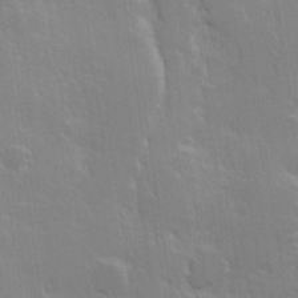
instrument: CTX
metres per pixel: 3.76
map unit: Hve
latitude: 23.2726
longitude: 147.0864
